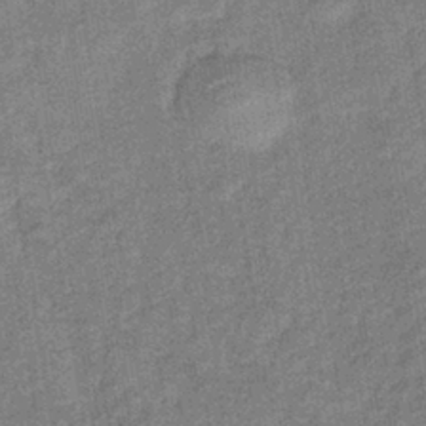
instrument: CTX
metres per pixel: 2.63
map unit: lHb
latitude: -39.5210
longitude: 74.1984
